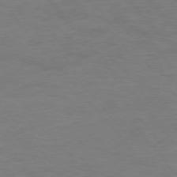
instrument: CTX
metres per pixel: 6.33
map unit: Ap
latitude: -76.5574
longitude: -88.7058
